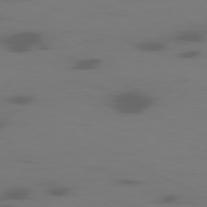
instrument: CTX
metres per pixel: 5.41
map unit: Ap
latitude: -80.6519
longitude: -62.4790
